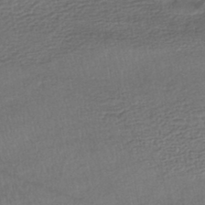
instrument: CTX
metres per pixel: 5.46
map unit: HNhu
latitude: -45.9178
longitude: 102.6141
